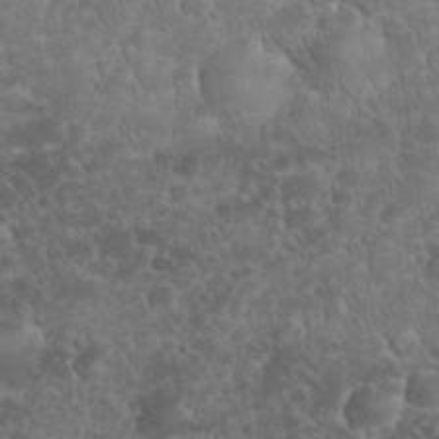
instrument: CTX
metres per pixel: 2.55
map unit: eHh
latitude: 33.3860
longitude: -64.4223
